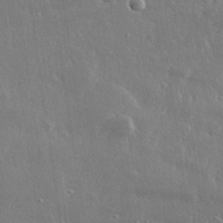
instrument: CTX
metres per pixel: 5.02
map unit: lHvf
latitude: 31.4238
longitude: -90.7057
